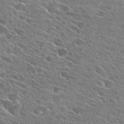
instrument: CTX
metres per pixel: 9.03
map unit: Hto
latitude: 26.9136
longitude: -43.0270
